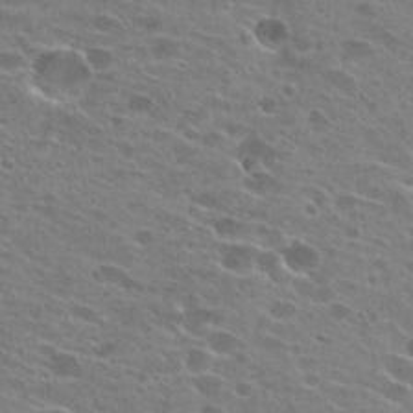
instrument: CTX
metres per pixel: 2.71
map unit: Hto
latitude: 25.1781
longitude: -42.6868
